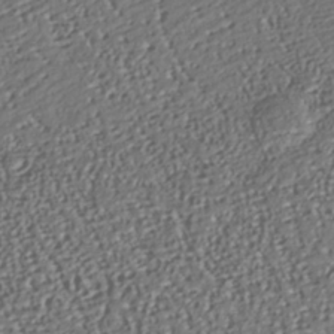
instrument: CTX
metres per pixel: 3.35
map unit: Nhu
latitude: -37.7288
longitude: -80.8569
